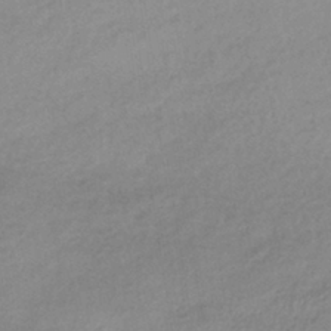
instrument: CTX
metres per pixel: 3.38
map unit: HNhu
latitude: -43.0486
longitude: 95.7666
